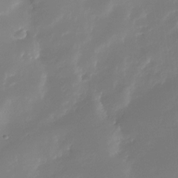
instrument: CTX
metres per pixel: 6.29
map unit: Nhe
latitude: -33.3510
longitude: -116.2334
